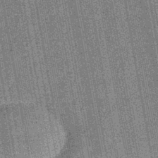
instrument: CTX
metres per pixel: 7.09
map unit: eHb
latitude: -43.8989
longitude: 86.2740
